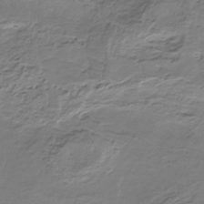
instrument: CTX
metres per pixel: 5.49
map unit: HNb
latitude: -34.2550
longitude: 58.1983
